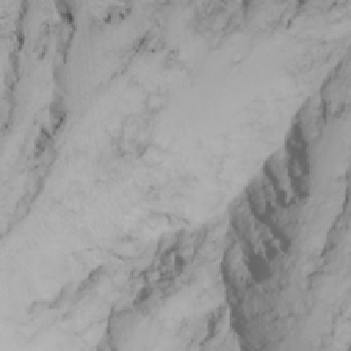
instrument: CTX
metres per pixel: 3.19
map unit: Nhu
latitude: -4.2550
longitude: -85.9339
